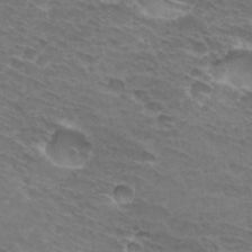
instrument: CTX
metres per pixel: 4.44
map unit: Hto
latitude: 31.0270
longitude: -44.5546
